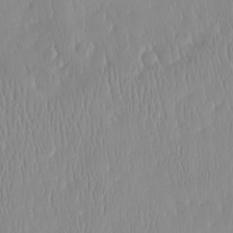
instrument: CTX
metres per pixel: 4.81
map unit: HNhu
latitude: -4.8030
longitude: 15.4833
